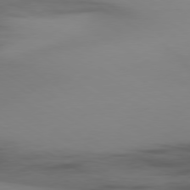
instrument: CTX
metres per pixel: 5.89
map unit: Ap
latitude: -79.8611
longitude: -63.6505
